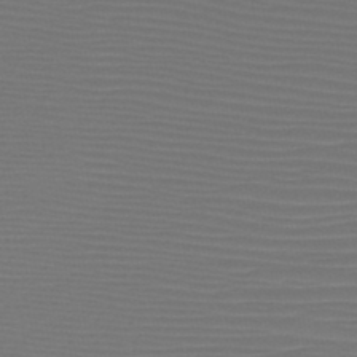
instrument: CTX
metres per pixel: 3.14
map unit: HNb
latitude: -47.5399
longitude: -43.2537
